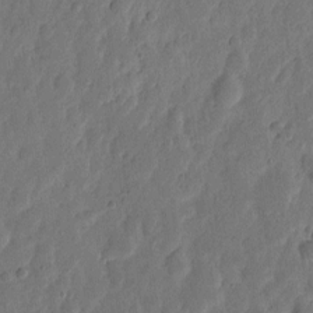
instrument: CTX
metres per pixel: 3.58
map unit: eHh
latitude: 6.6679
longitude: -71.5182
